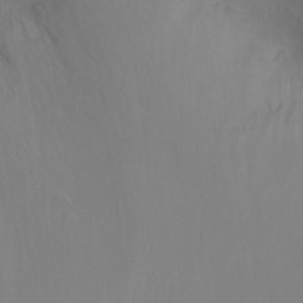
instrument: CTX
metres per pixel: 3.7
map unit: Ht
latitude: -8.1228
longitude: -35.0080
